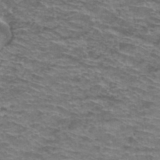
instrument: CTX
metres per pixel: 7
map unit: Hto
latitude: 38.1578
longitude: -41.8394
